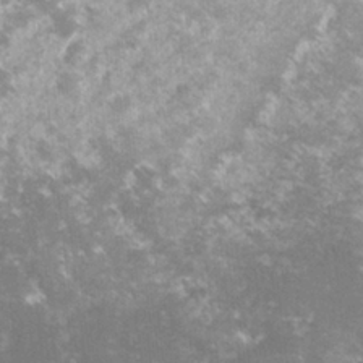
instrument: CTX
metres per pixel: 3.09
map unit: lHvf
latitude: -15.5022
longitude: -100.9325
